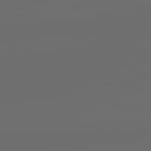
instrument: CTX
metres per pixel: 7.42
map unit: lApd
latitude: 83.7827
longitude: -129.1781
